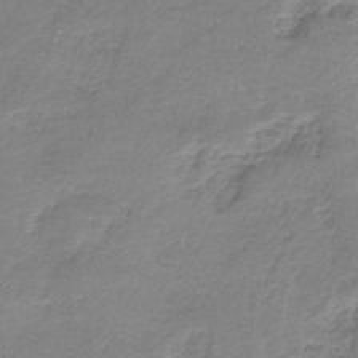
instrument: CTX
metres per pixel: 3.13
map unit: HNb
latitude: -35.8044
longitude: 56.7274
